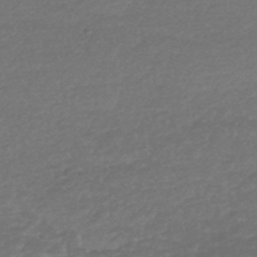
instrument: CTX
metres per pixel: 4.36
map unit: HNhu
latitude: -45.8800
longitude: 93.6722
